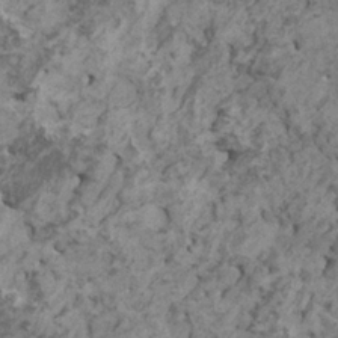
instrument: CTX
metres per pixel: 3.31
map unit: HNhu
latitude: 0.2711
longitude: 4.7463
